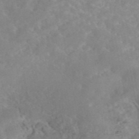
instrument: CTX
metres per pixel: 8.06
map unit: eAb
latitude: 44.7624
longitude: 126.1605
